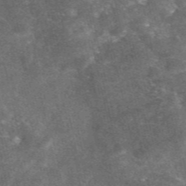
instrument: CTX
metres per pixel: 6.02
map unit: eAb
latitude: 46.8947
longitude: 119.5210
